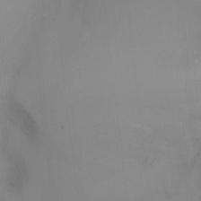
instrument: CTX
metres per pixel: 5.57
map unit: Ht
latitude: -10.2928
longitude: -27.9150
